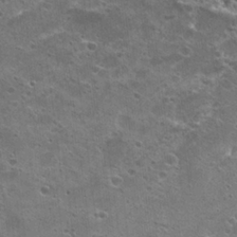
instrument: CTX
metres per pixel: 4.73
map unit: Hto
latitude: 22.6868
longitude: -42.4790
